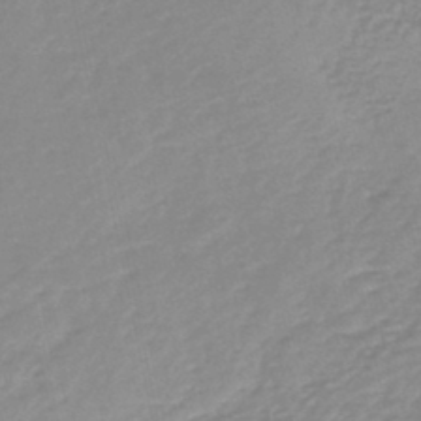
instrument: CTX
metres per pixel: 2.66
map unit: lHb
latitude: -46.1417
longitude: 64.6330
